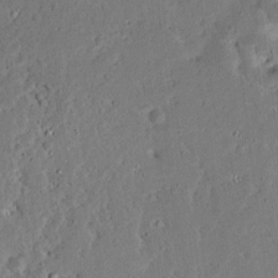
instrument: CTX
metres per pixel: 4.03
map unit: Ave
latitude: 12.9325
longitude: -138.8002
